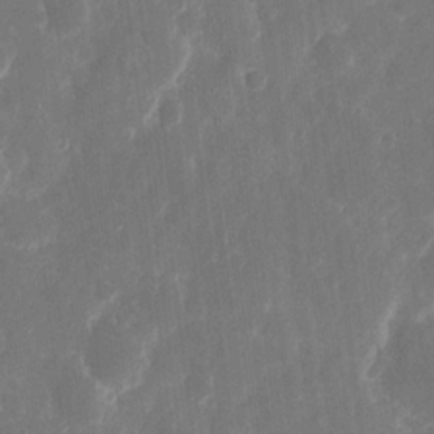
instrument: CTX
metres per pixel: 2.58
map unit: eHh
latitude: 12.1200
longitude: -72.8947
